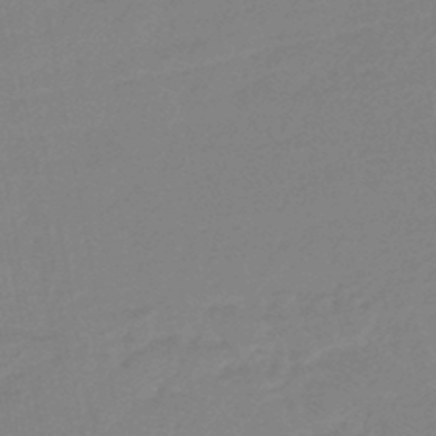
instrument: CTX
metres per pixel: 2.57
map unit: eHb
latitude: -44.9164
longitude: 88.3306
